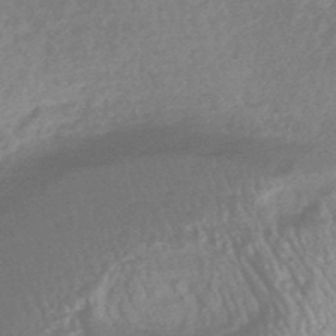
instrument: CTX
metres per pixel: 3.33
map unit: HNhu
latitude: -45.5021
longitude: 92.5952
